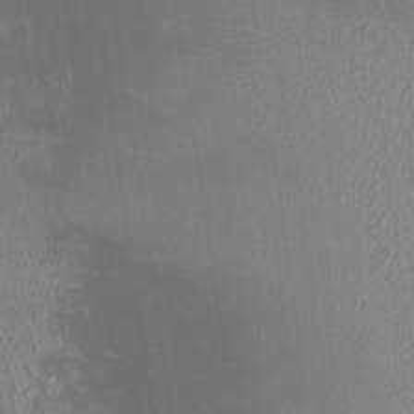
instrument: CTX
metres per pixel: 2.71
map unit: Nhu
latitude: -0.8219
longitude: -78.5924
